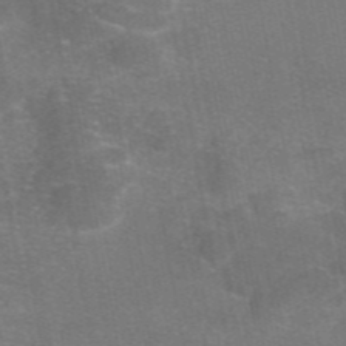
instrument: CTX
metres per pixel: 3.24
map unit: eAb
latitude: 46.6680
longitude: 105.6155
